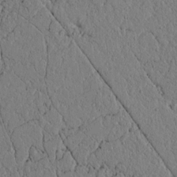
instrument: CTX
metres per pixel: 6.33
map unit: lAvf
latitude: 5.1025
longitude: 166.0850
